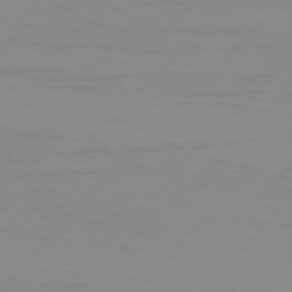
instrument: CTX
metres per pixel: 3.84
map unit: Hpe
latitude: 77.5938
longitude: -123.4993
